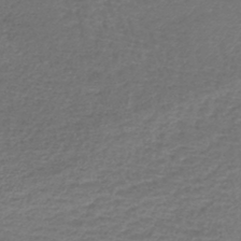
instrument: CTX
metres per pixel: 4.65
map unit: lHb
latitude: -43.5399
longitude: 76.3306
